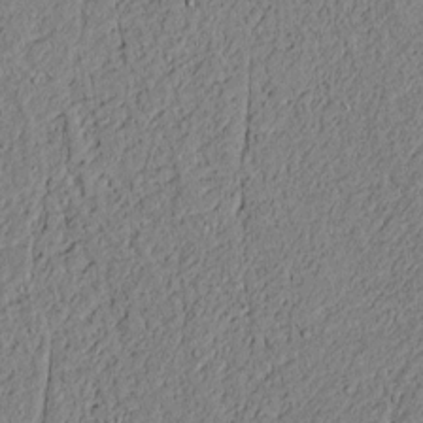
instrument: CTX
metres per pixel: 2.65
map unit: lAvf
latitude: 5.5371
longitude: 167.9556
